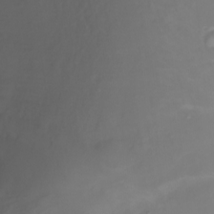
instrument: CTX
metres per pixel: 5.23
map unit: Ht
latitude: 0.2711
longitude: -36.2901
